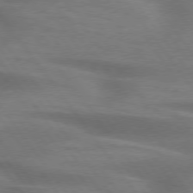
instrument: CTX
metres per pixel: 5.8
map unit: lApd
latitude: 75.4993
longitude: -59.4426
